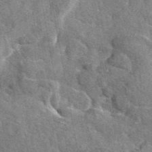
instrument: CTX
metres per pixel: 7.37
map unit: eAb
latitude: 45.2537
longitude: 110.8597
